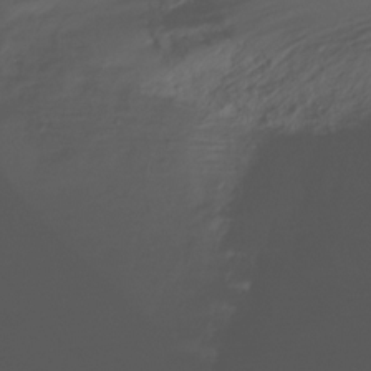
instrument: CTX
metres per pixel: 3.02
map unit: Ht
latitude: -15.8990
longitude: -43.6694
